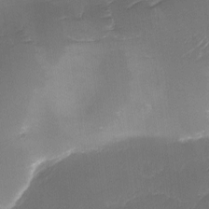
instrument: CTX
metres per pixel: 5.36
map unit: Ave
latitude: -10.2173
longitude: -122.5735
